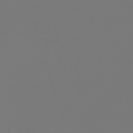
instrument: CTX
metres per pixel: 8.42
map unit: lHb
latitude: -47.5021
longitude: 62.9541
